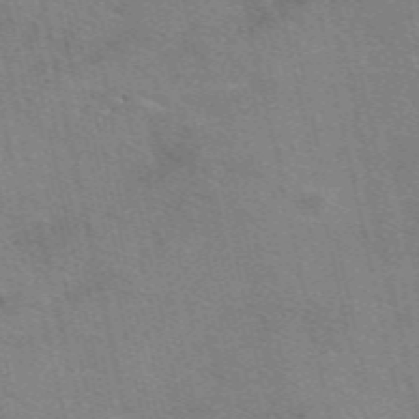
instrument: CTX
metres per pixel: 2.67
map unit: eAb
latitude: 51.0458
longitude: 107.8612
